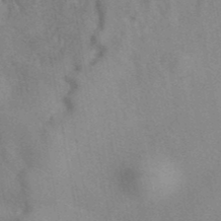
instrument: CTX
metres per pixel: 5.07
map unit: eAb
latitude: 40.9324
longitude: 108.0283
